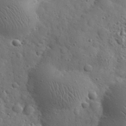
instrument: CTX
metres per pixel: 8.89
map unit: eHh
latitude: 30.7247
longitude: -68.7435
